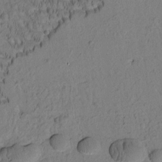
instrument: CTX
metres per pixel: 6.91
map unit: Htu
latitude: -2.1605
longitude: 172.0850
